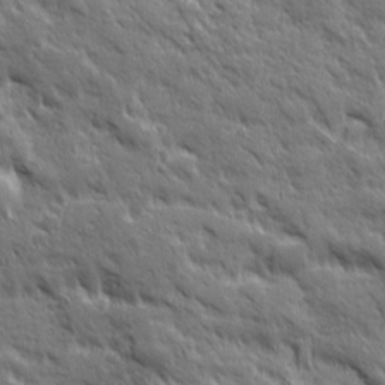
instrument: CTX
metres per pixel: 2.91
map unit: Ave
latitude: 19.5560
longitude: -134.3089
